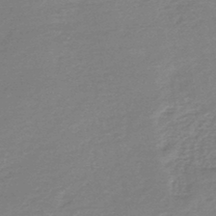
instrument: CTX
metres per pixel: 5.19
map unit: lHb
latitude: -44.5574
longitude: 69.5966
